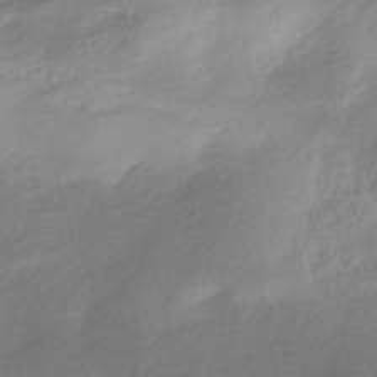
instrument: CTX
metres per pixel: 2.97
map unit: HNhu
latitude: -40.8408
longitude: 92.8786
